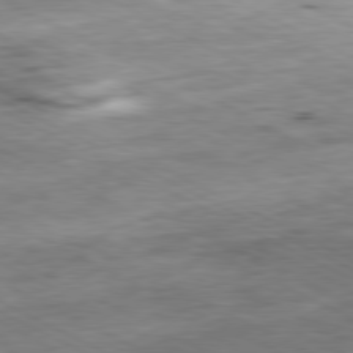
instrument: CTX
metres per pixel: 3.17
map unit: Ap
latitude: -80.8408
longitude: -80.0444
